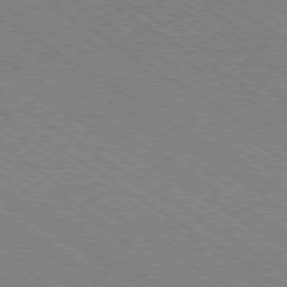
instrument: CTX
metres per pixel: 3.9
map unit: Ap
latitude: -79.1998
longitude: -79.2915
